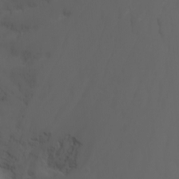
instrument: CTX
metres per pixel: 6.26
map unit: Nhu
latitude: -7.9745
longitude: -80.1956
